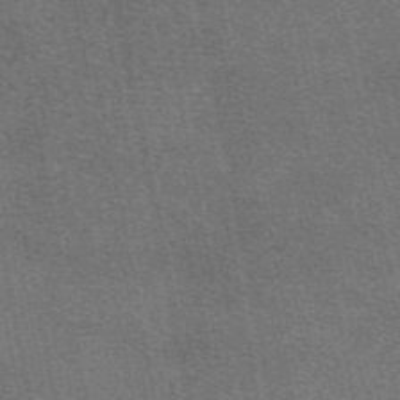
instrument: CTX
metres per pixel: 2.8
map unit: eAb
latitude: 48.1389
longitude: 114.8408
